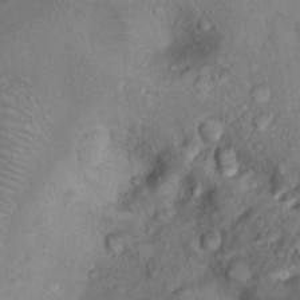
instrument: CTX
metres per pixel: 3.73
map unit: Ht
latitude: 11.9528
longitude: -32.2900
